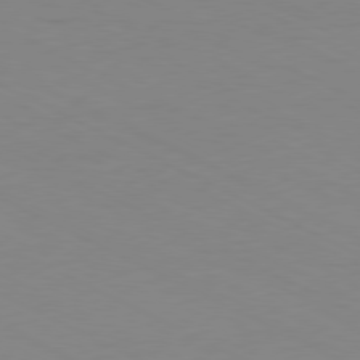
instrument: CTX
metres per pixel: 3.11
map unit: Ap
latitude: -80.7463
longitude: -94.2712
